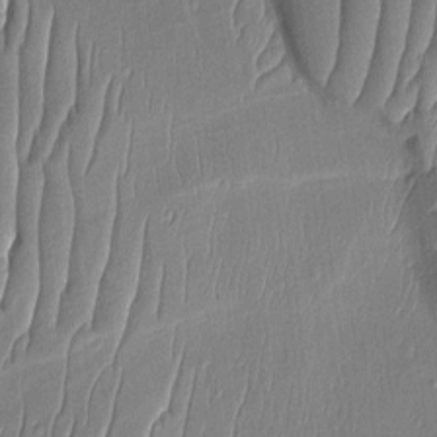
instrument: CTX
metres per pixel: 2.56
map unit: Aa
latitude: 8.6869
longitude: -131.3482
